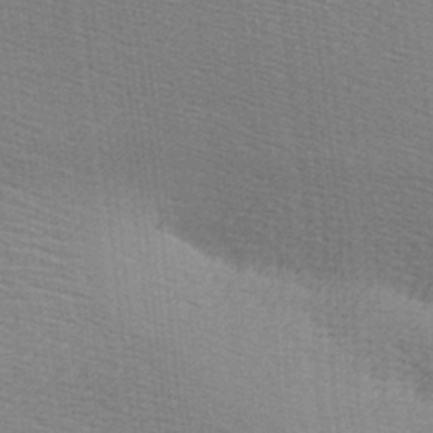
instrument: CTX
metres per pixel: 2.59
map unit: lAa
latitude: -8.0661
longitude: -124.2522
